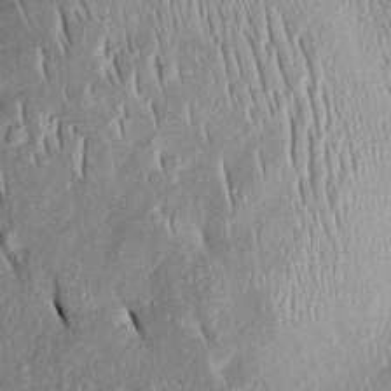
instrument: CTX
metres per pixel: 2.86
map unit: Htu
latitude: -0.8597
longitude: 150.3684
